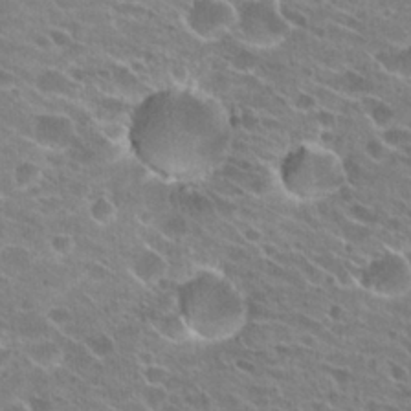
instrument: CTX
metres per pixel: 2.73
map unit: Hto
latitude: 24.5356
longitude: -43.1592
